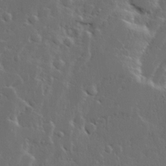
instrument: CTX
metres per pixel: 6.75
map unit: Ave
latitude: 14.7813
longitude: -137.7261
